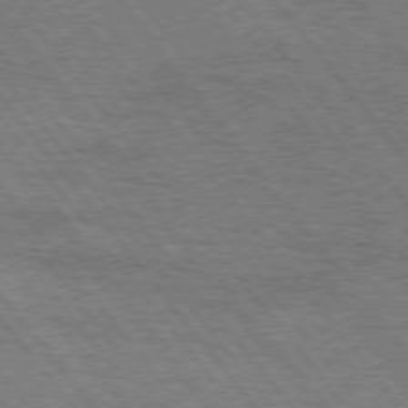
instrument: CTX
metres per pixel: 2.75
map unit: Hpe
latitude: 74.9892
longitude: -140.0822
